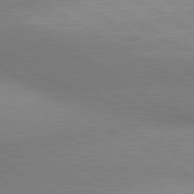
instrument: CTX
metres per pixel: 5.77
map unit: lApd
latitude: 80.4034
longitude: 126.0850
